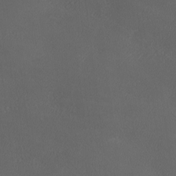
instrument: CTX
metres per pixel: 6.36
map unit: Ave
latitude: 0.3656
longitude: -114.2711
